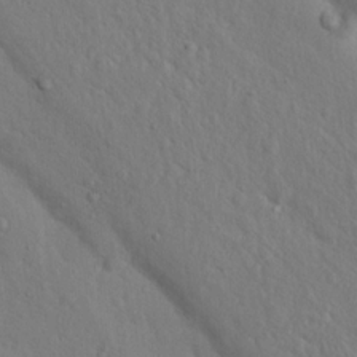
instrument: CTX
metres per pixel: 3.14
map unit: Nhu
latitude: 15.2159
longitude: -29.7449
